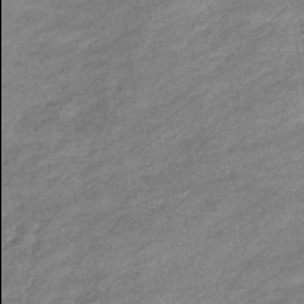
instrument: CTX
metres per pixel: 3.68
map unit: eHb
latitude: -37.3509
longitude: 78.0094
